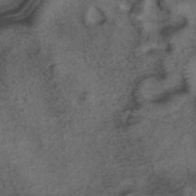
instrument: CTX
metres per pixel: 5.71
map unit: ANa
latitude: 39.7261
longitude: 29.0675
